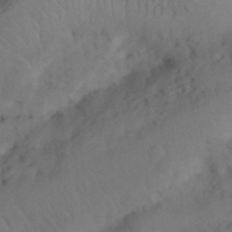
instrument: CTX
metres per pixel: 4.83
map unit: Nhu
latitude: 26.2901
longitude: -69.8961
